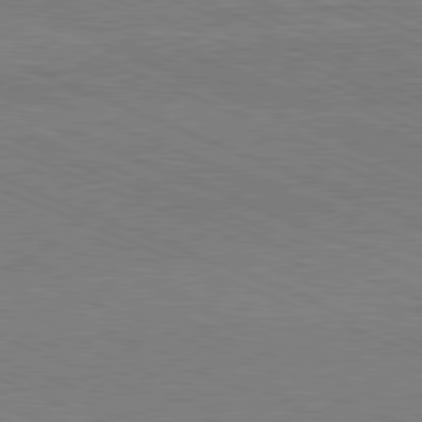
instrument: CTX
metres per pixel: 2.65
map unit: Hpe
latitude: -81.7289
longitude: 16.7086
